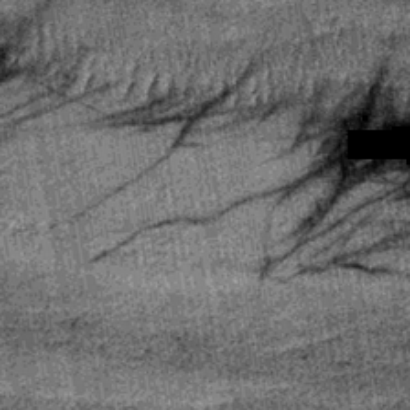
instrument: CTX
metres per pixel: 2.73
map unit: lHb
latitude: -38.2550
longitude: 67.6533
